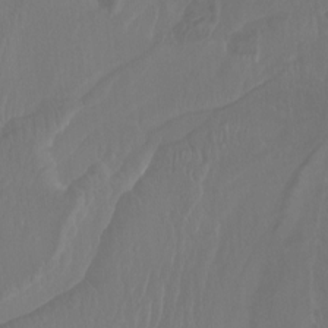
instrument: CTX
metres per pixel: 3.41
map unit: Nhu
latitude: -13.6722
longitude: -64.7058
